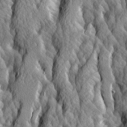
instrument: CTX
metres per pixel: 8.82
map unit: Ave
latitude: 14.0822
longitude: -133.9906
